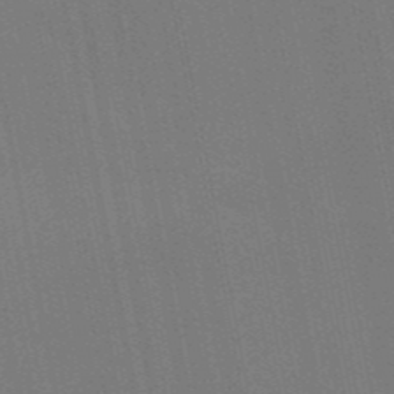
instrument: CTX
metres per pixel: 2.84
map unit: HNb
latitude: -51.7478
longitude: -45.5182
